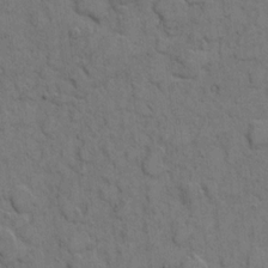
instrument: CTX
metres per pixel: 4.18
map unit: eHh
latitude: 6.0255
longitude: -64.8002
